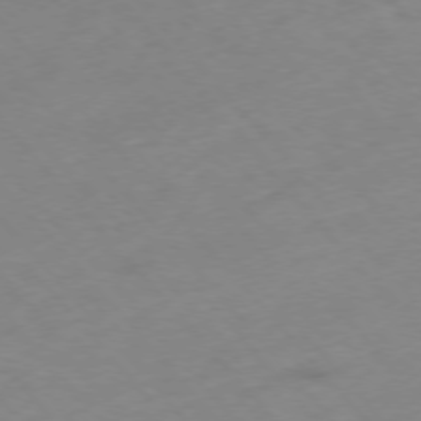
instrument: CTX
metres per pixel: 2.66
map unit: Hpe
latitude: -76.3684
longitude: -17.8772
